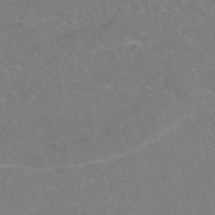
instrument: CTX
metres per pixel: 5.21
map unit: eAb
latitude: 49.1781
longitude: 120.5951
